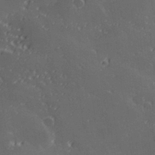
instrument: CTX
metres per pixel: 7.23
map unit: Hve
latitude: 28.5734
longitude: 145.6533
